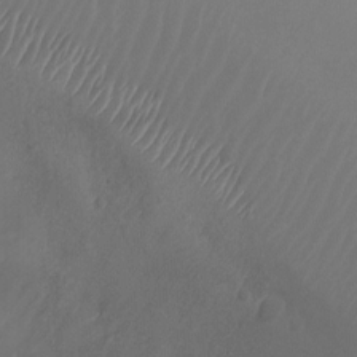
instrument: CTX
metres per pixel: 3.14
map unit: Ht
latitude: -2.0283
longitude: -19.4237
